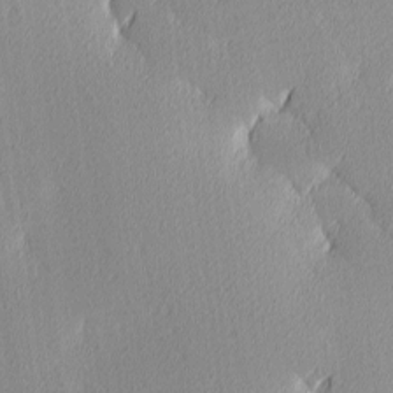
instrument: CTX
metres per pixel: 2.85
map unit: Ave
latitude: 3.3670
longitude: -113.5182
